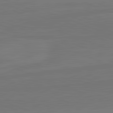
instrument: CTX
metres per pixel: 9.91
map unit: lApd
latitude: 82.4034
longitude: 165.4266
